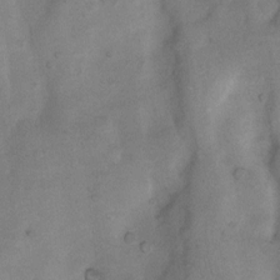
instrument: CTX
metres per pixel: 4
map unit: Nhu
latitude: 8.2901
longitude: -23.0080
